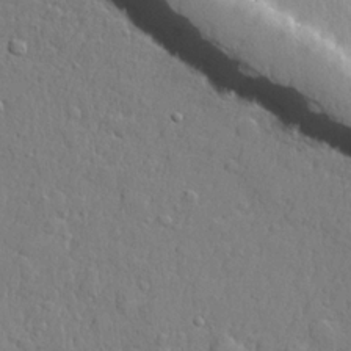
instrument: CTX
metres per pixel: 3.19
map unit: lHvf
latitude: 22.1011
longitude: 144.1984
